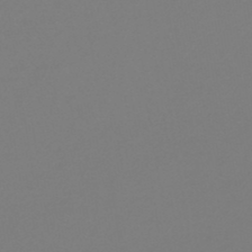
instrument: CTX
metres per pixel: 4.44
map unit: lHb
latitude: -46.6140
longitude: 72.1983
